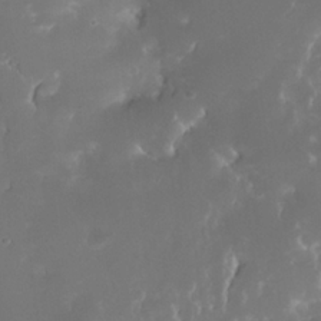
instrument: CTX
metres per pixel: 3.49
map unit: Nhe
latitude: -35.4265
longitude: -131.4049
